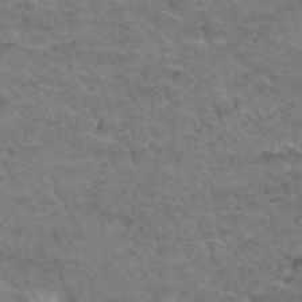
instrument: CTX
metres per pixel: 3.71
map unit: Hto
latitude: 34.1011
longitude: -46.8002
